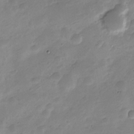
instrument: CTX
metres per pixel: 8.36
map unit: Nve
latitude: -23.2187
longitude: 105.6722
